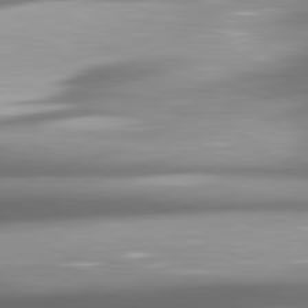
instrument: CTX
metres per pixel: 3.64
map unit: lApd
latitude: 81.2915
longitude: -143.4804
